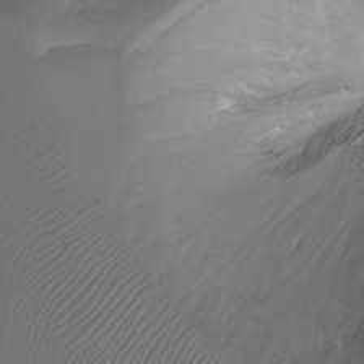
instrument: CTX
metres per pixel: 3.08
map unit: Htu
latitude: -13.3321
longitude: -45.2159
